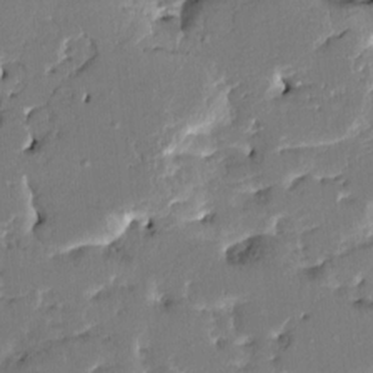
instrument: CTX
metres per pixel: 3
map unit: HNhu
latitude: 5.9717
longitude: -5.6883
